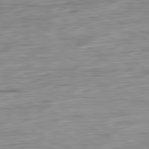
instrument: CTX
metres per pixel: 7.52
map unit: Ap
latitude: -81.6911
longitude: -67.9717
